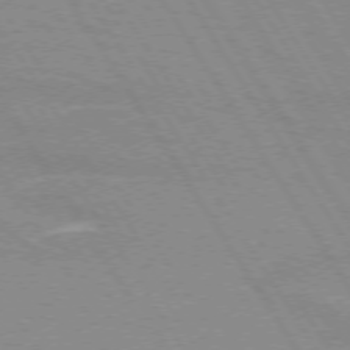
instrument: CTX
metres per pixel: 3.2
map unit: lApd
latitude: 72.6491
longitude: -56.5167
